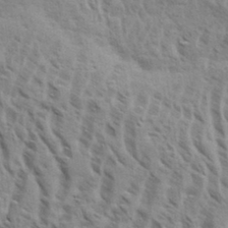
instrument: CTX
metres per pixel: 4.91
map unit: eHh
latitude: 33.9150
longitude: -140.9513
